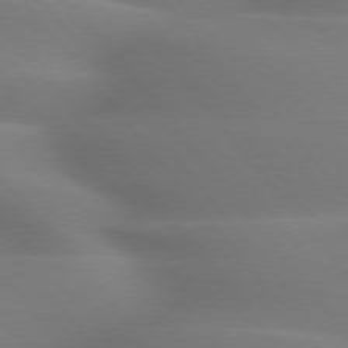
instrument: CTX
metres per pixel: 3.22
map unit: lApd
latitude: 75.6694
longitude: -60.6679
